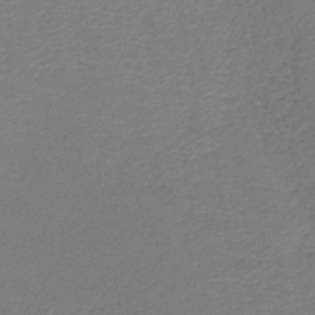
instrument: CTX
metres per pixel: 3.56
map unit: lHb
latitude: -42.4628
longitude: 76.7463
